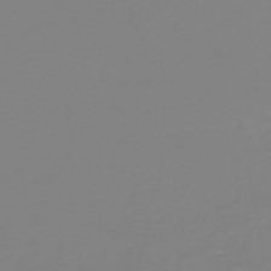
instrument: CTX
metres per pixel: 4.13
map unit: HNb
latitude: -46.3684
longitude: 54.7274
